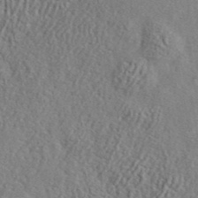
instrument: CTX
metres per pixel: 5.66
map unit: lHvf
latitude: 41.3670
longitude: -88.6869
